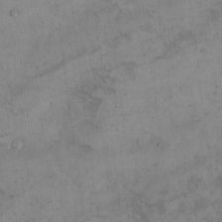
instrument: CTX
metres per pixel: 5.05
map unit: Hto
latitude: 13.8017
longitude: -60.1578
